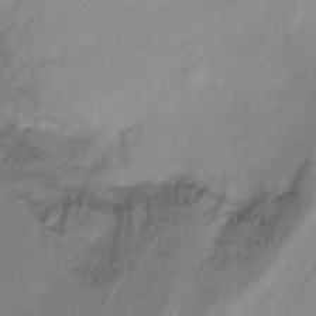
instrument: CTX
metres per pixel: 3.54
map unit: Nhu
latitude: -13.2754
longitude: -58.0822
